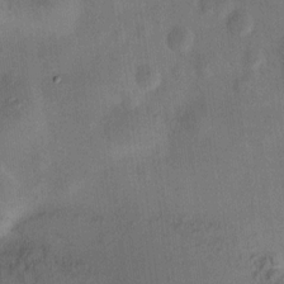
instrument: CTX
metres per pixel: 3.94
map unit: HNhu
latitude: 11.3293
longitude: 11.3321
